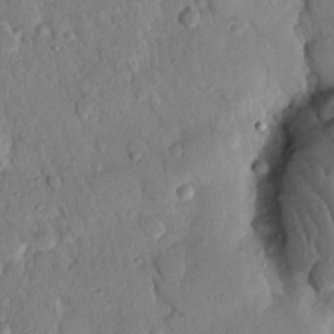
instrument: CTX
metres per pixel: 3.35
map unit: Nhu
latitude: 21.7261
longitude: -77.1970
